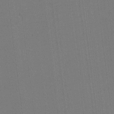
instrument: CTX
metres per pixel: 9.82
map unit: lHvf
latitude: -10.8786
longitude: -104.4223
